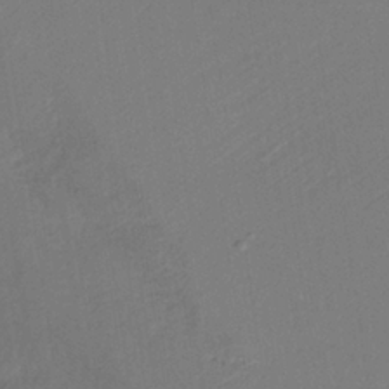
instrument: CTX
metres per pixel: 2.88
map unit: lHb
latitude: -34.5763
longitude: 63.9745
